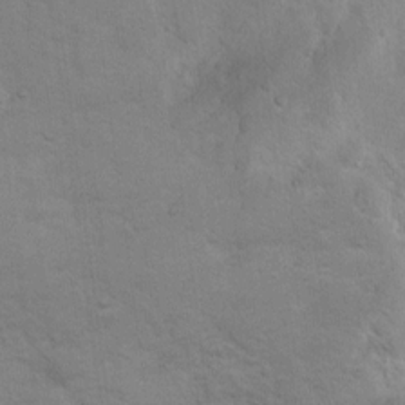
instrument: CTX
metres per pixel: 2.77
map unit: Nhu
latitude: 10.5924
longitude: -25.4615
